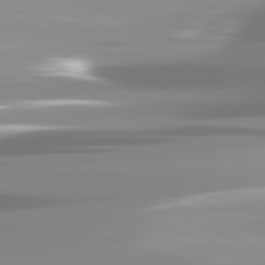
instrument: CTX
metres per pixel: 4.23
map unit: lApd
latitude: 82.0822
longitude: -138.6113
